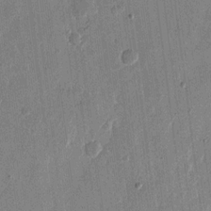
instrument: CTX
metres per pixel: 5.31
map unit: eHh
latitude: 12.4790
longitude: -68.4034
